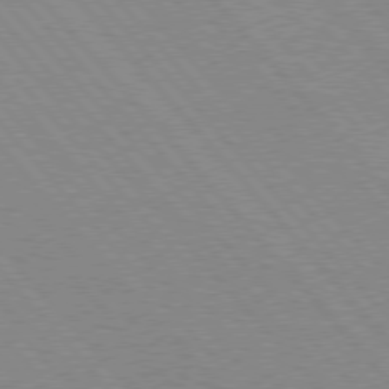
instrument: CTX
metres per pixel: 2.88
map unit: lApd
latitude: 76.2900
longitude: -86.2522
